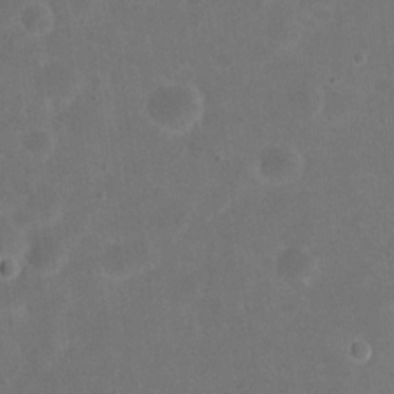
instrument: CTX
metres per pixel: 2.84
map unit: eHh
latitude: 19.9717
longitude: -64.6490
